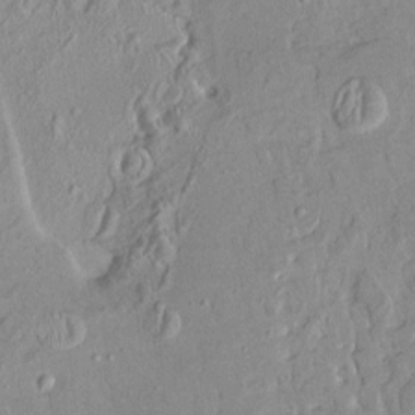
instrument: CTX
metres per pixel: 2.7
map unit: HNhu
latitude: 4.8758
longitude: 3.4265
